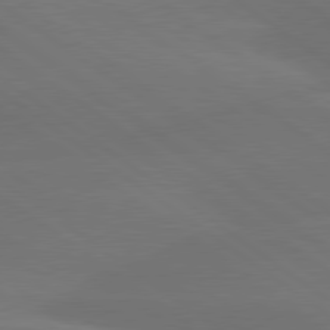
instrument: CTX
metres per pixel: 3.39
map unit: lApd
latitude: 79.7072
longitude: -89.8584
